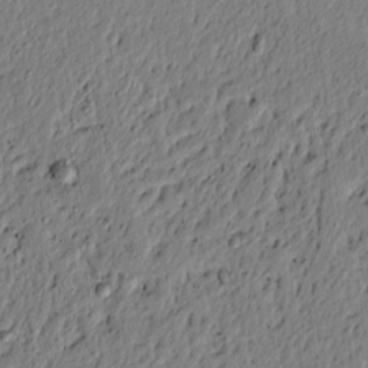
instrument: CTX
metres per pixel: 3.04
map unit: lAvf
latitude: 5.3482
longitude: 164.3118
